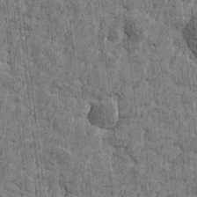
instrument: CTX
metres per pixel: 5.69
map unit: Htu
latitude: -2.8407
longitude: -179.5371
